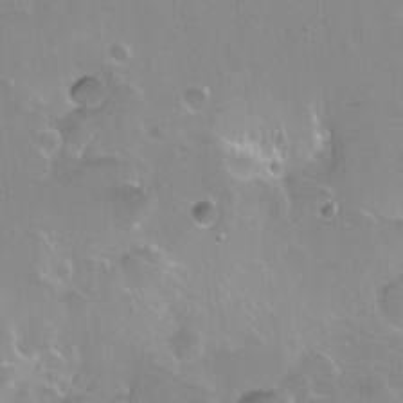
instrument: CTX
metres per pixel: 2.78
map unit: Nhu
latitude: -7.9178
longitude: -43.5938
